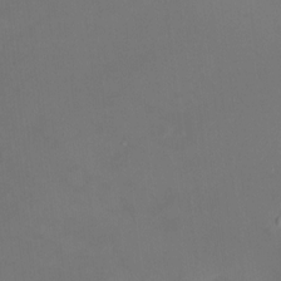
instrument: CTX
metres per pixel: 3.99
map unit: HNhu
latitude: 7.8583
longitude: 9.7289
